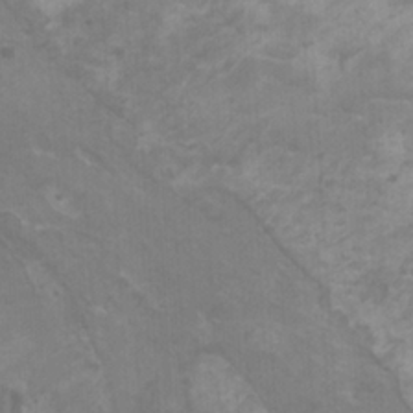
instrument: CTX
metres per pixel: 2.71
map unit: HNhu
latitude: 1.9339
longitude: -2.4412
